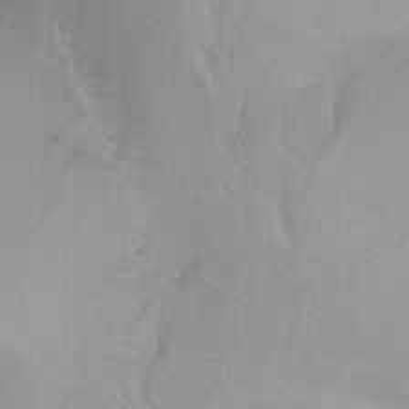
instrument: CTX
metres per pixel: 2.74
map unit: Nhu
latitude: -6.5951
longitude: -67.0458
